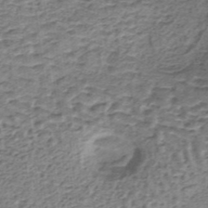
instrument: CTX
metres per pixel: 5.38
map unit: lHb
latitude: -37.0297
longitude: 60.8219
